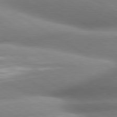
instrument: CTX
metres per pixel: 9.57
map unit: lApd
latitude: 80.6301
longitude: -161.5938
